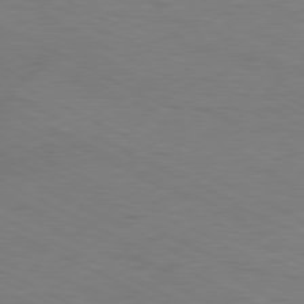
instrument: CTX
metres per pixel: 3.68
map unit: Hpe
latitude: -81.1998
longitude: 13.1053
